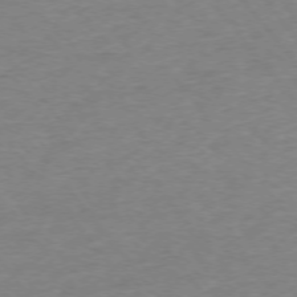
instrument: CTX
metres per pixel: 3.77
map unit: Ap
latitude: -75.5211
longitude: -81.8394
